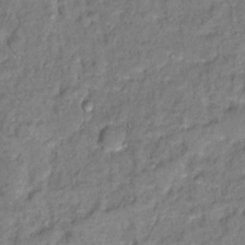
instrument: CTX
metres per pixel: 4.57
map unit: Hto
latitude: 12.6113
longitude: -36.8758
